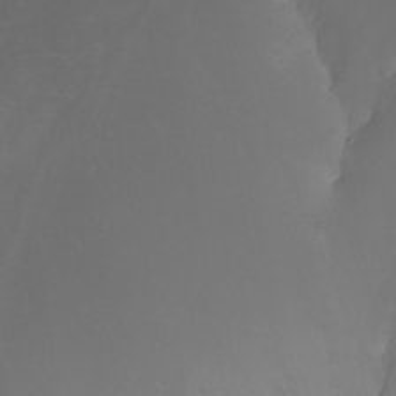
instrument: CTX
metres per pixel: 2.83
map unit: Nhu
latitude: -8.2928
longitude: -81.4048
